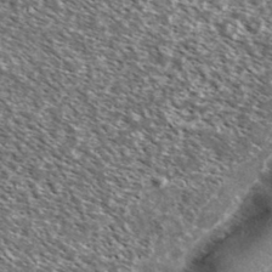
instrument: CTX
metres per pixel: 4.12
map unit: Ave
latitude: 37.4616
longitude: -110.1767
